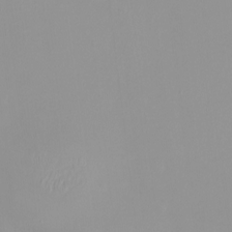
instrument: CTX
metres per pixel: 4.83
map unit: HNhu
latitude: -0.2362
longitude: -5.7261
